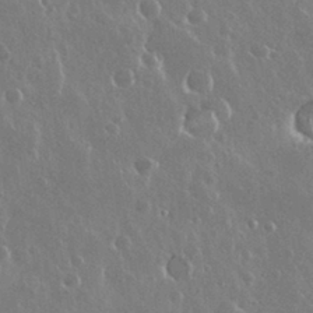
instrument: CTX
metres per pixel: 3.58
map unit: Nhu
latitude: 30.4979
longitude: -56.3278
